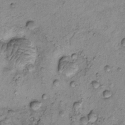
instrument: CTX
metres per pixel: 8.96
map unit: eHh
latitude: -0.6141
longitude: 16.9164
